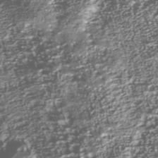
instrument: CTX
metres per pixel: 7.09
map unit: Nhu
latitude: -39.5021
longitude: -83.1781
